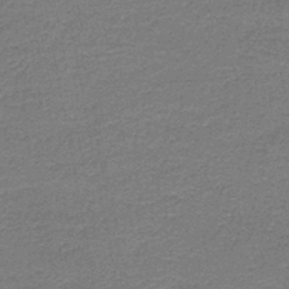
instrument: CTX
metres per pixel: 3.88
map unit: HNb
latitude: -44.8597
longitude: 52.6707
